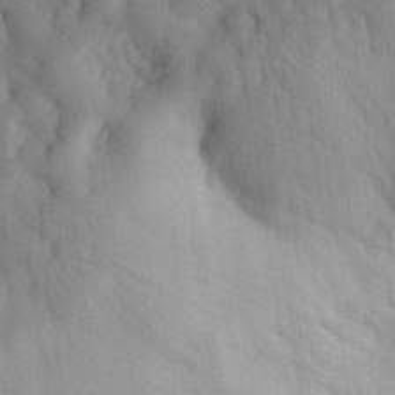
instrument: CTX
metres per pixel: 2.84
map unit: eHh
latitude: 28.7813
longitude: -77.3292
